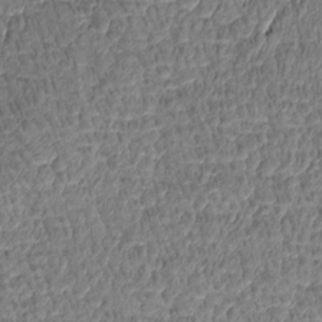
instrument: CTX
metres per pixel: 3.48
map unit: Htu
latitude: -6.4251
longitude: 177.1431
